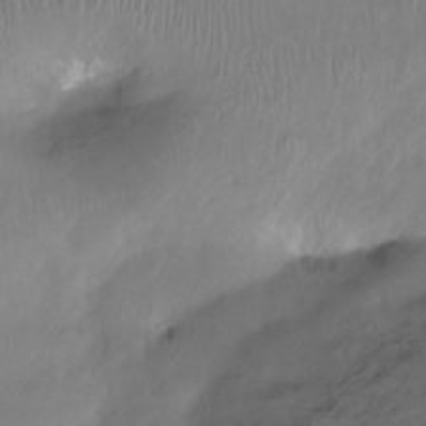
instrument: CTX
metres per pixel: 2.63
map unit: Htu
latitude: -14.5952
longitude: -45.0269
